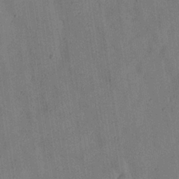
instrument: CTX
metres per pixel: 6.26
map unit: Nhu
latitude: 25.7260
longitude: -71.7261
